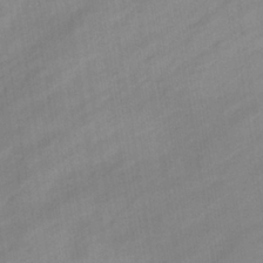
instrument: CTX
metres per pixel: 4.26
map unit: eHb
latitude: -37.4643
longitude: 79.4832
